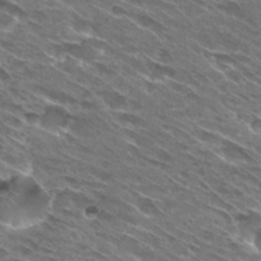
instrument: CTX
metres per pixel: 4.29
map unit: Hto
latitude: 29.1781
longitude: -43.6883
